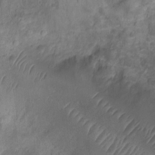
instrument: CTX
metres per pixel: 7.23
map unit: Ht
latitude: -6.3495
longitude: -21.3671
